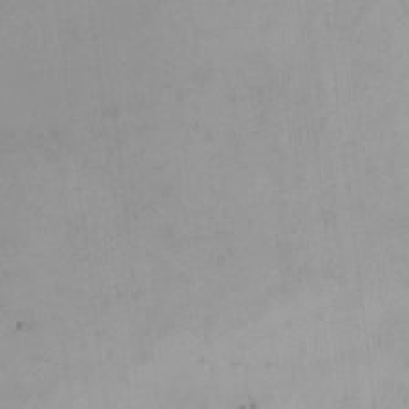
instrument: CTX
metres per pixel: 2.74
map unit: HNhu
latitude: 5.6505
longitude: 3.5966
